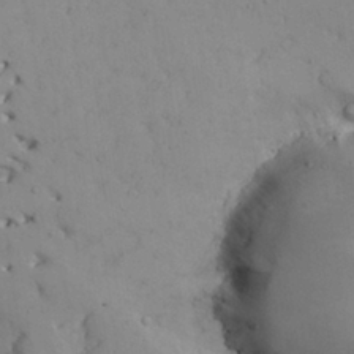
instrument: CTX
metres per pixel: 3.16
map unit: Aa
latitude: 27.7072
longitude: -128.4412
